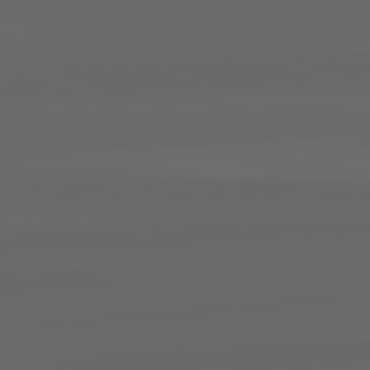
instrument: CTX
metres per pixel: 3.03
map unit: lApd
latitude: 82.3089
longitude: -169.7450
